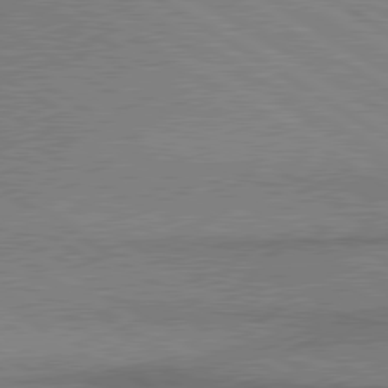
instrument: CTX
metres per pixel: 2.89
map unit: lApd
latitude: 80.2333
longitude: 165.0865
